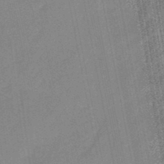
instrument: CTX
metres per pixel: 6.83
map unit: eHb
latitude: -46.1983
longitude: 86.9731
